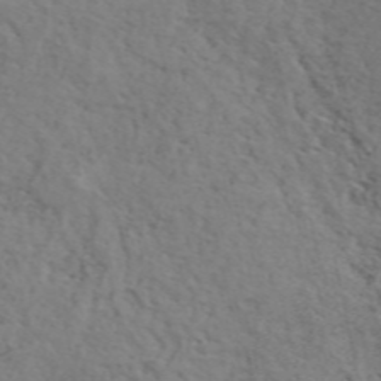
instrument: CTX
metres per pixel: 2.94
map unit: ANa
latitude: 49.9528
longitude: -81.3104
